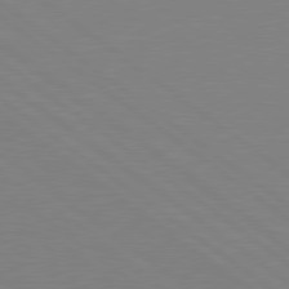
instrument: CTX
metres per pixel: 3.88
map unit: Hpe
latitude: 79.1970
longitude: -124.4034
